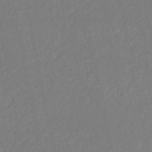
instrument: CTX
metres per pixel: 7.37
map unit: HNhu
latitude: -46.4818
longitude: 97.7100
